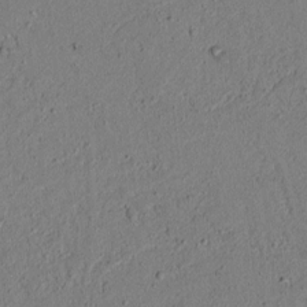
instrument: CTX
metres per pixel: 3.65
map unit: lAvf
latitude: 4.8191
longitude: 167.7667
